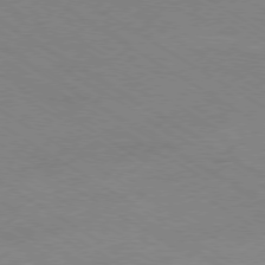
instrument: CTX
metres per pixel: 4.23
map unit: Ap
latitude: -78.5384
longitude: -70.5168
